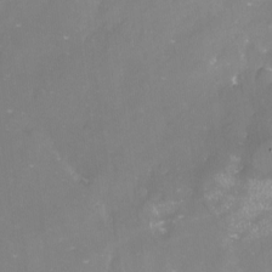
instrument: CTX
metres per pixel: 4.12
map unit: Nve
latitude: -17.9178
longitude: -58.7813
